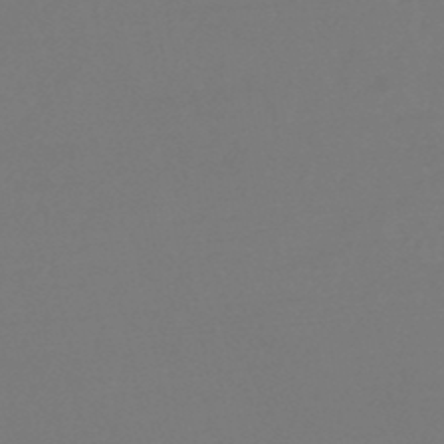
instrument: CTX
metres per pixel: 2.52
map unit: eHb
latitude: -47.1431
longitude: 87.8989
